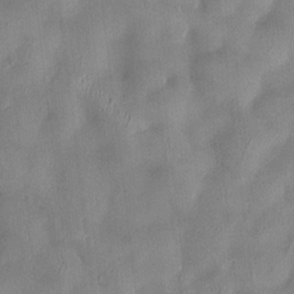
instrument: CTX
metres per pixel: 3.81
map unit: HNhu
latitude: 0.1577
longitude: -4.2145
